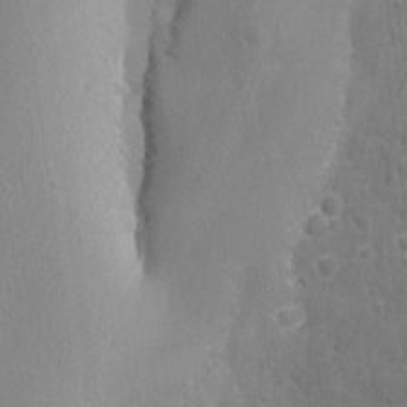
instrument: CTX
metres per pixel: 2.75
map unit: Ave
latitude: -8.9919
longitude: -119.3104
